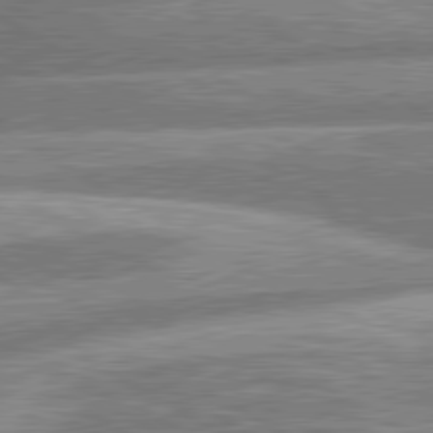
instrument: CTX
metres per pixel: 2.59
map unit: lApd
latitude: 80.7624
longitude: -165.3482
